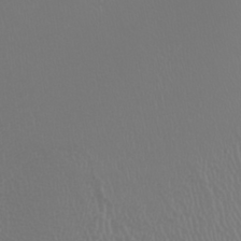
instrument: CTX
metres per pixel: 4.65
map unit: Htu
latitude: -4.7085
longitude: -89.2348
